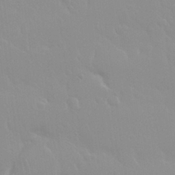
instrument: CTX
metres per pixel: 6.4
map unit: Nhu
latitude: 30.1200
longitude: -56.7813
